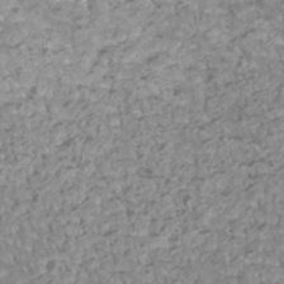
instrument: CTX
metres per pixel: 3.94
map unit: Htu
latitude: 3.1403
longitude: -21.4994
